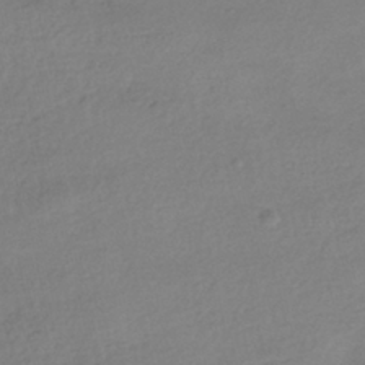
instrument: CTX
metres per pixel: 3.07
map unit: HNhu
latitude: -40.9164
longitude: 98.7274
